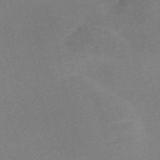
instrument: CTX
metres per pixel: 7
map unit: Nve
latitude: -56.9730
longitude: 59.1431
